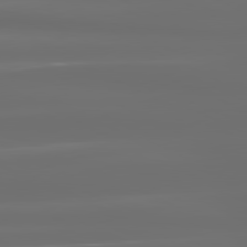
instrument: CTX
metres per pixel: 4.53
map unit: lApd
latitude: 81.0080
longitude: -136.6491
